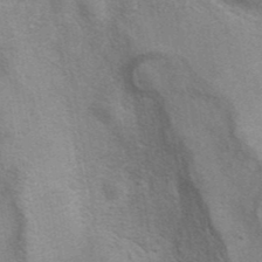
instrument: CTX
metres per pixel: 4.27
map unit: eAb
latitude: 40.5545
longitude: 106.8786
